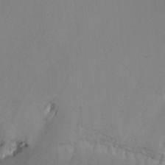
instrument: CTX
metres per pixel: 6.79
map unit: Ht
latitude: -15.2943
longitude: -53.6505
